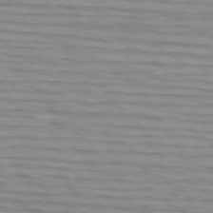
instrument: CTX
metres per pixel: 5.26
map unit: lApd
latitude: 73.7072
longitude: -64.2145
